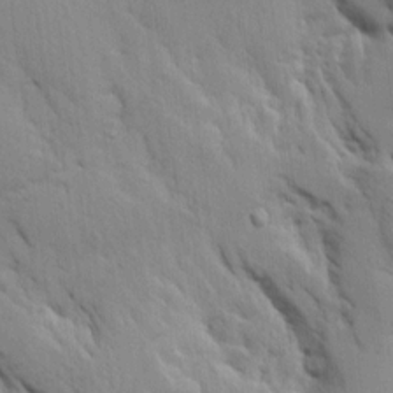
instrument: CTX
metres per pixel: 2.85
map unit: Aa
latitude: 8.6869
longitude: -142.1578
